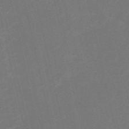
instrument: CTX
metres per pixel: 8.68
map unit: HNb
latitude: -52.5006
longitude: -48.5546
